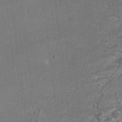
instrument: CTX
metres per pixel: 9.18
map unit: HNhu
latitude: -3.0864
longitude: -3.2726
